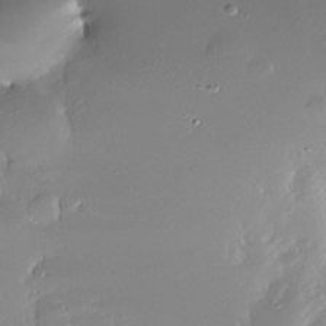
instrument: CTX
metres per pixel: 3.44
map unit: Nhe
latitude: -32.0850
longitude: -117.0081
